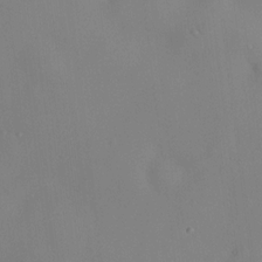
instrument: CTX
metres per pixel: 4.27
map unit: HNhu
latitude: 13.9528
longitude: 14.0472
